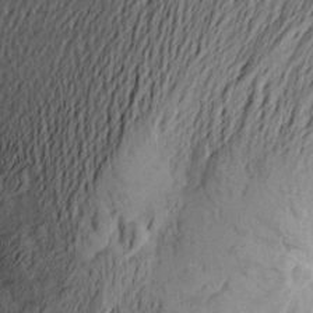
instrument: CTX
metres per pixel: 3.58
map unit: Aa
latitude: 23.5182
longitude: -149.7261
